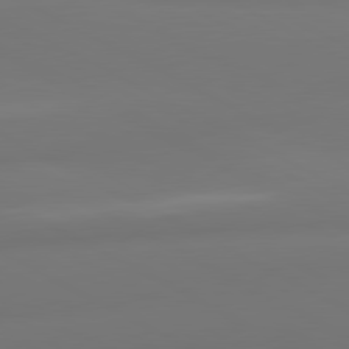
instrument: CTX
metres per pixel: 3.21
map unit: lApd
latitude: 80.7624
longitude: -164.0444
